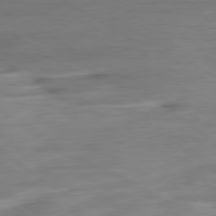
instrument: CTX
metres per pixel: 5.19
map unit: Ap
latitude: -76.7841
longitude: -76.4601
